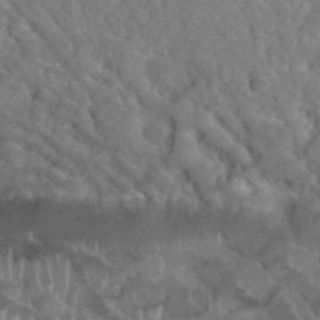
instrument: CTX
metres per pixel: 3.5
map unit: Hto
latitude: 35.8016
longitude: -49.7072
